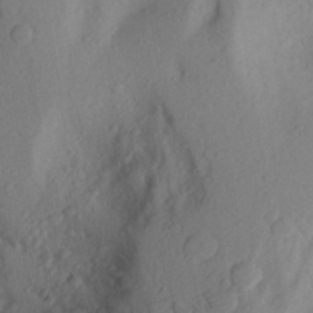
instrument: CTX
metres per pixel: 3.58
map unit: Aa
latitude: 28.2144
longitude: -146.7436
